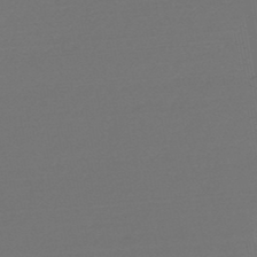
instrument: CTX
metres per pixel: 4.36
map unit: HNb
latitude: -47.6344
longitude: 58.0283
